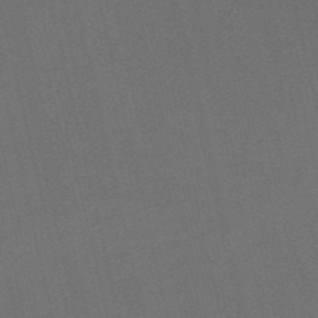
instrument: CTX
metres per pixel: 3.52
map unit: HNb
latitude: -52.0850
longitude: -48.6868
